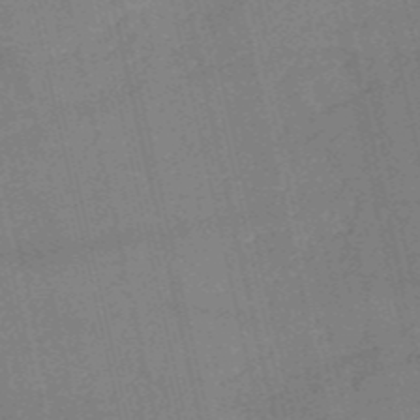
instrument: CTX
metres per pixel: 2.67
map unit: HNb
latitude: -53.1998
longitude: -41.1025
